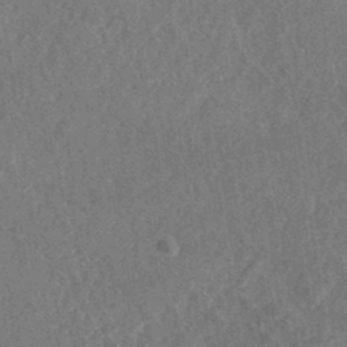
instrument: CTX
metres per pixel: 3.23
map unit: eHh
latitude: -40.2361
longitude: -27.1214
